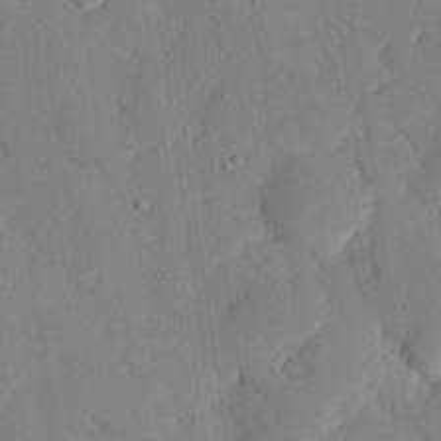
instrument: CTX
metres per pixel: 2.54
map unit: eHh
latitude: 26.4601
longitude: -79.7828
